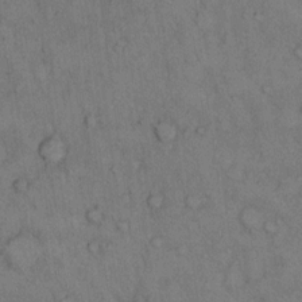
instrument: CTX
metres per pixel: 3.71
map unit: Hto
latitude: 10.0255
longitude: -59.3293
